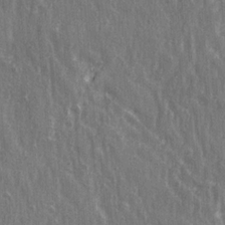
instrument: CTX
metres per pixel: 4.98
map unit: Ave
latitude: 22.4223
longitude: -133.7828
